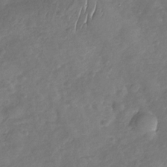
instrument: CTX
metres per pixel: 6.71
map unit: Nhu
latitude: -30.6140
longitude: -59.7261
